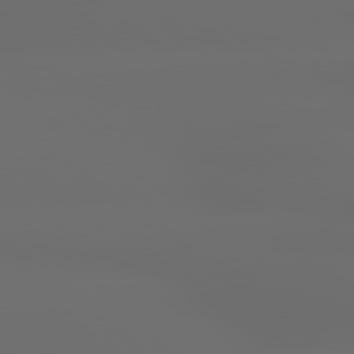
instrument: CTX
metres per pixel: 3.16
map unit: lApd
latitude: 79.4994
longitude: -138.7057
